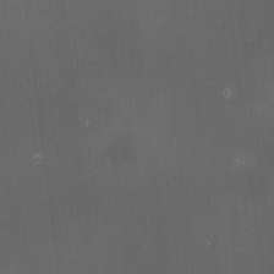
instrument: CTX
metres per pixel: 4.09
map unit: HNhu
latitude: 9.2348
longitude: 13.6533
